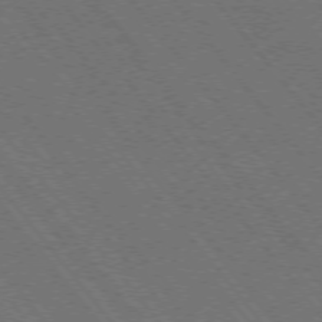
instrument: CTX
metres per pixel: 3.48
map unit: Hpe
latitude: -76.0283
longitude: -17.1592
